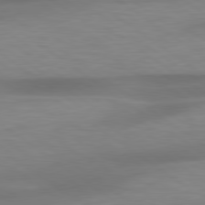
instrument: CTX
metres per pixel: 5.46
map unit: lApd
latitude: 79.4238
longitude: -91.7072
